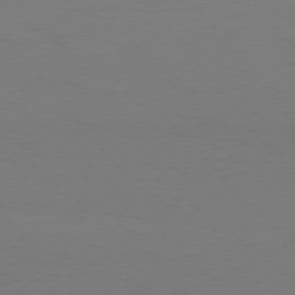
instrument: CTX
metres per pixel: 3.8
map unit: Hpe
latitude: 75.5560
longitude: -139.6505
